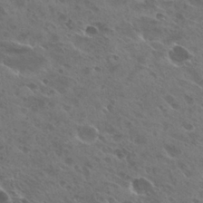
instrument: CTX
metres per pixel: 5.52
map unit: Hto
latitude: 26.6491
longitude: -40.4978
